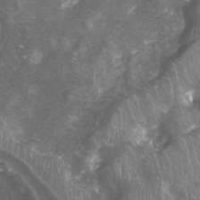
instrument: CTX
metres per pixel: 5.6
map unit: Nhu
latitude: -8.1228
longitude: -94.2334
